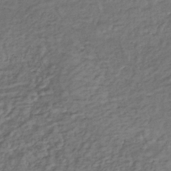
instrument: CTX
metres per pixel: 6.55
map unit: lHb
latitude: -36.8974
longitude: 68.0850
